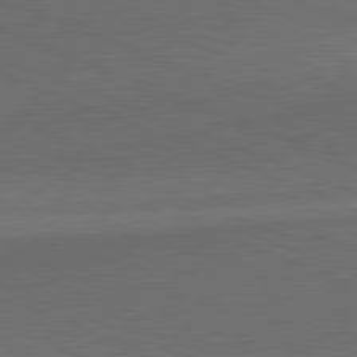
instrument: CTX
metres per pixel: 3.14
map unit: lApd
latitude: 81.7827
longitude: 137.1431
